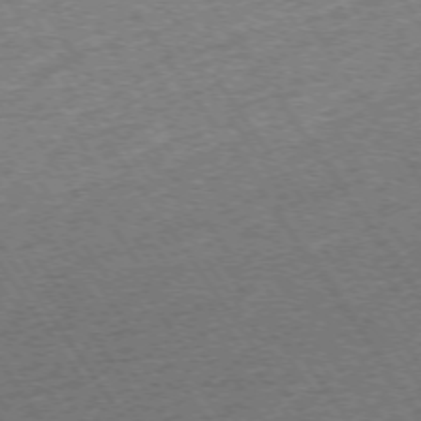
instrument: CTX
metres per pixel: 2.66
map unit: Ap
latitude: -74.5763
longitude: -89.4238
